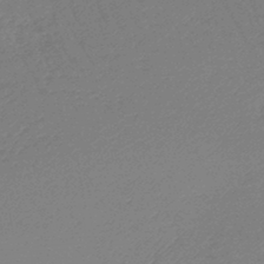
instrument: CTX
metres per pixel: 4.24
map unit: lHb
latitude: -45.5021
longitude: 72.0472
